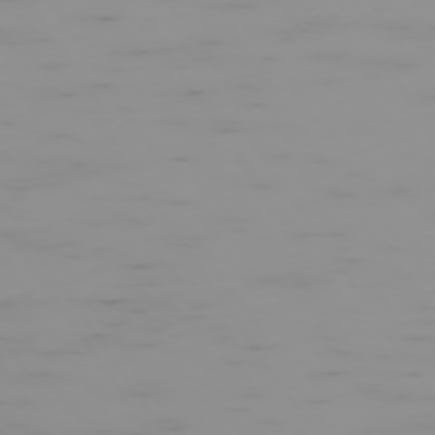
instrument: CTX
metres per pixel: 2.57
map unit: Hpe
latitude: -74.6519
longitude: 7.3131
